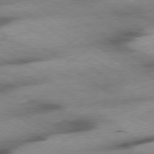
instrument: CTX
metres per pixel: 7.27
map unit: Ap
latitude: -78.9730
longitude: -91.3671
